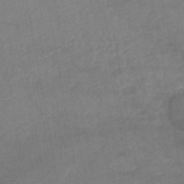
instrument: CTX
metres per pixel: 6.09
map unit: lHb
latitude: -45.6911
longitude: 73.3132
